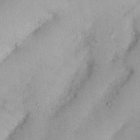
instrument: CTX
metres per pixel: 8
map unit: Nhu
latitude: 26.1767
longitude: -69.5371
